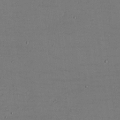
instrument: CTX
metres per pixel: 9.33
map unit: eHh
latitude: -5.4265
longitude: -82.7057
